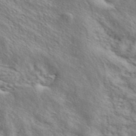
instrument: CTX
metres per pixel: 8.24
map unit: ANa
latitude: 42.9136
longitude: 54.5007
